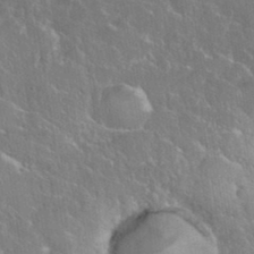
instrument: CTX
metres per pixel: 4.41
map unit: eHh
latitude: 37.4238
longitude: -61.2159
